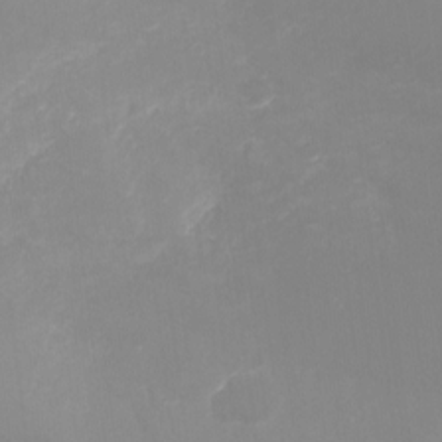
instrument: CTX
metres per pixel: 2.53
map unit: Ht
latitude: -16.2740
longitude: -43.1403
